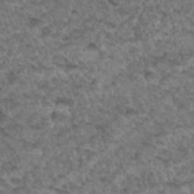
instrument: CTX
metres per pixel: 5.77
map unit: Hto
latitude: 33.8583
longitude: -48.2522
